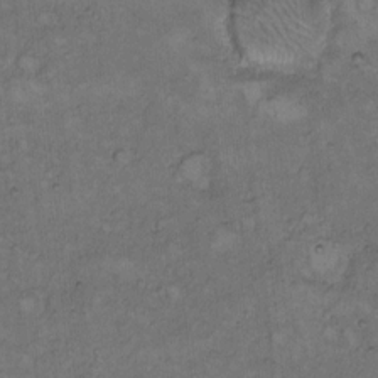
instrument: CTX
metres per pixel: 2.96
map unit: Hto
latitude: 9.0836
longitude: -59.8961
